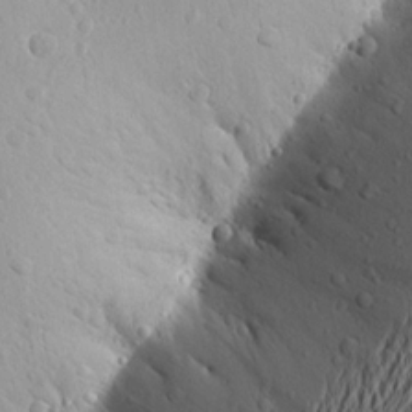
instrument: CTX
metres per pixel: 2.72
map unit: Aa
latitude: 18.8191
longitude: -148.0633
